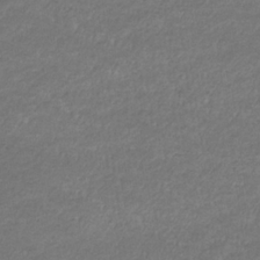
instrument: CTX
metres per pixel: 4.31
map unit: eHb
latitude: -32.3118
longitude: 68.5384
